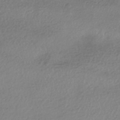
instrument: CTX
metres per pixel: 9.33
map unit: HNhu
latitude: -42.1605
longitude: 97.4455
